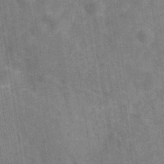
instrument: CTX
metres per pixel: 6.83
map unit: Hve
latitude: -29.4643
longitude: 92.2362
